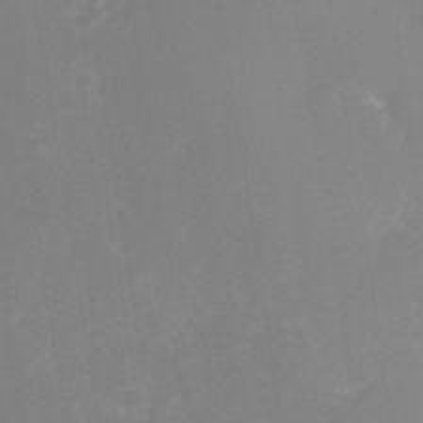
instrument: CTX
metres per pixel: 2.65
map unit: Nhe
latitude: -37.1620
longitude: -113.2159
